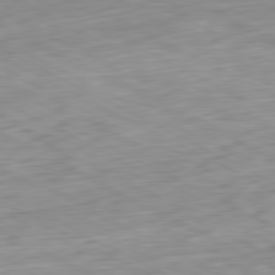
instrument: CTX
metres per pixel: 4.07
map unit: Ap
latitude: -81.0298
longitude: -70.5735
